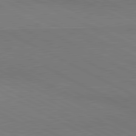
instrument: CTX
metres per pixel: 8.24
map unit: lApd
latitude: 80.9892
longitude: 149.5777
